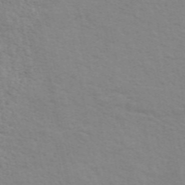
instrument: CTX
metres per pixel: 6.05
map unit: ANa
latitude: 49.1403
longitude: -73.8395
